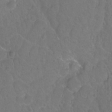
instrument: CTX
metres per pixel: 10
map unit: Hto
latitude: -3.2564
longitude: -34.7246
